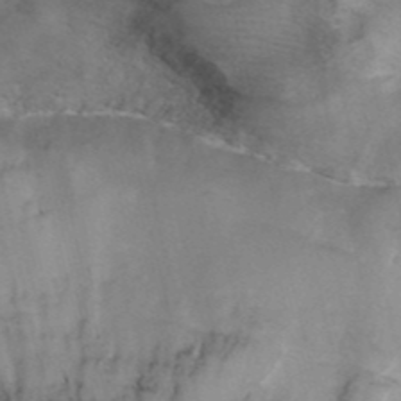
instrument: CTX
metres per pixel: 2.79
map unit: ANa
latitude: 42.0444
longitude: 15.2187
